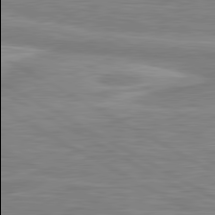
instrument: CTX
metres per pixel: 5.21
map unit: lApd
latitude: 80.7624
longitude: 174.0094
